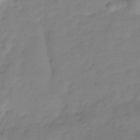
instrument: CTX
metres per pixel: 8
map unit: Hve
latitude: -31.8989
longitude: 90.2740
